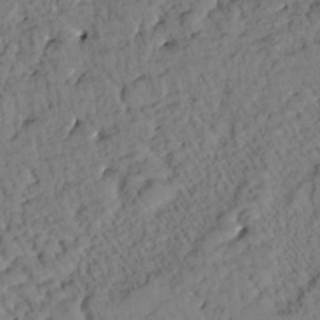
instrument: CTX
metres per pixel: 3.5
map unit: Htu
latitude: 0.8380
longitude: 176.8408
